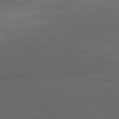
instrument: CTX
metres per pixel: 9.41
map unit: Ap
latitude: -79.4832
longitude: -99.9717
